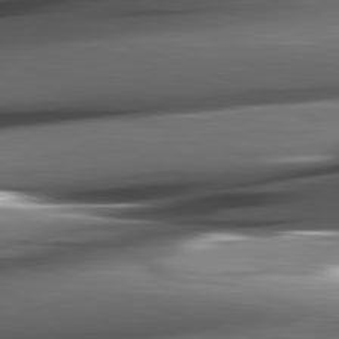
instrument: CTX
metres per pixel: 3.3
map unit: lApd
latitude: 82.5356
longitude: -144.6301
